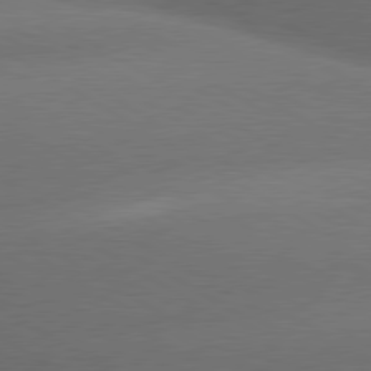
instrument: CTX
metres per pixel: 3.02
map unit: lApd
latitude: 79.9339
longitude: -155.5938
